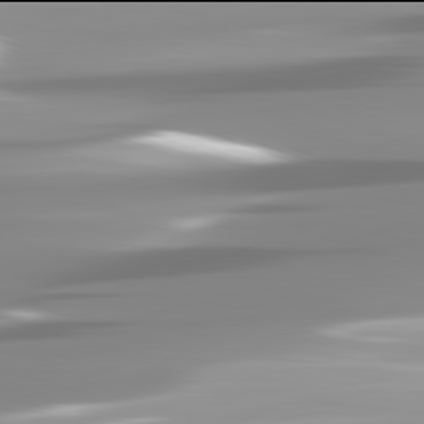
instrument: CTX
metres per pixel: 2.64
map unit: lApd
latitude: 81.9906
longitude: -139.9906
